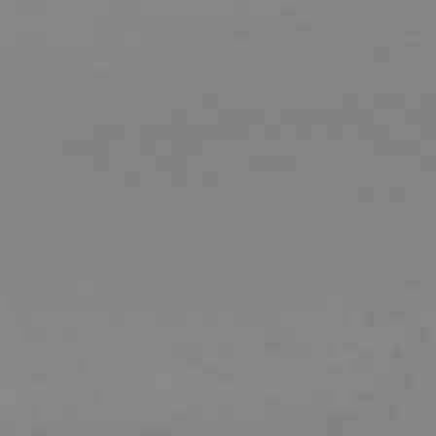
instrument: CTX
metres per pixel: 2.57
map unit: Hpe
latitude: -70.3873
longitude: 16.3873
